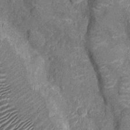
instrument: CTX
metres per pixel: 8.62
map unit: Nhu
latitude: -14.3307
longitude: -23.8205
